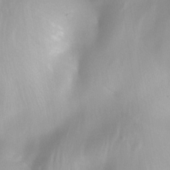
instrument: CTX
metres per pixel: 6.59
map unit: Nhe
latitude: -34.4440
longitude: -144.5923
